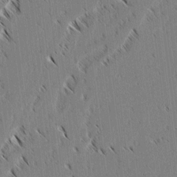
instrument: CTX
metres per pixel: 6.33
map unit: lAvf
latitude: 2.6490
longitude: -106.3656
